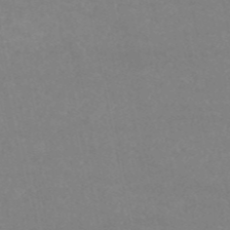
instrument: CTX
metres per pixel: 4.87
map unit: HNb
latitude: -54.1606
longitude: -34.3089
